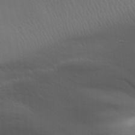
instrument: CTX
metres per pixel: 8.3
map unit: Aa
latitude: 31.9151
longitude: -141.1970
